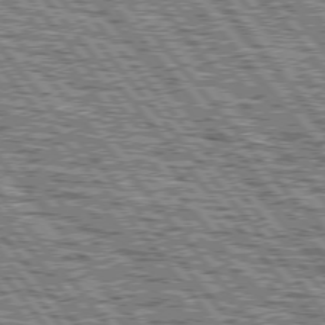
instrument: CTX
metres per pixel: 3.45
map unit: lApd
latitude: 76.2900
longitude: -75.9717
